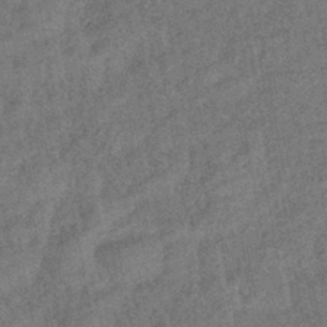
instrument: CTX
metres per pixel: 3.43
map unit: eHb
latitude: -43.0864
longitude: 82.6896
